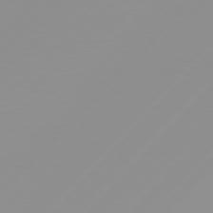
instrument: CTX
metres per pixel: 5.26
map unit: Hpe
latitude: 77.7260
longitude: -139.6883
